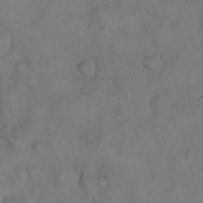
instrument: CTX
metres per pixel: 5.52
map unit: eHh
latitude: 20.1200
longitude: -60.0822
